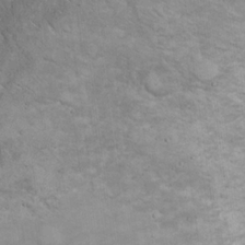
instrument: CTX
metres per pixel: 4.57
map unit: eHh
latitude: 21.8961
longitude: -58.4979
